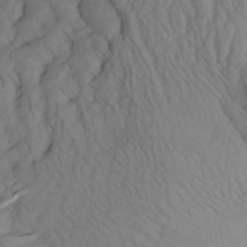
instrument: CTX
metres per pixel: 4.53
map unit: Aa
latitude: 26.7813
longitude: -133.6316
